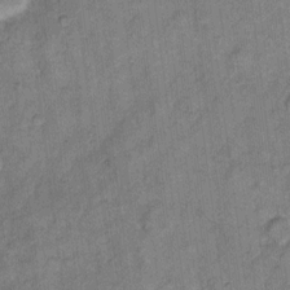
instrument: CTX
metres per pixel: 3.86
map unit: eHh
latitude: 10.8002
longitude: -63.8017
